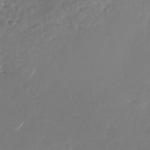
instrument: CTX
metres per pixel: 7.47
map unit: Nhu
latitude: -29.3510
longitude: -70.5546
